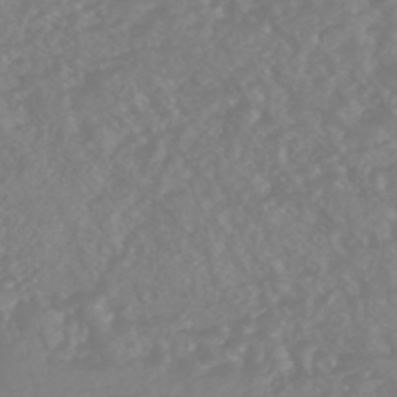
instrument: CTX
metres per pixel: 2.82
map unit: HNhu
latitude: -45.6722
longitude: 97.2943
